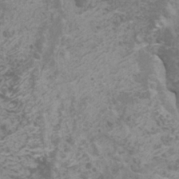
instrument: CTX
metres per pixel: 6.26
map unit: HNhu
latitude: -0.0661
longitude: 2.7085
